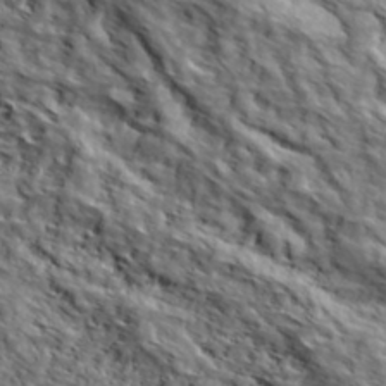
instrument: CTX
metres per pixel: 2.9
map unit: eHh
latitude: 36.9892
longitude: -80.7813
